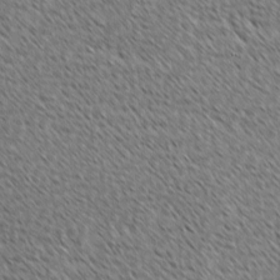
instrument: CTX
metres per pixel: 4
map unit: lAvf
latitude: -2.4251
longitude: -114.8380
